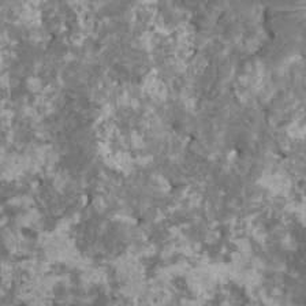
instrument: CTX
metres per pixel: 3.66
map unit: HNhu
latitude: 3.1592
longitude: 6.4440
